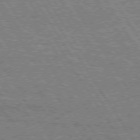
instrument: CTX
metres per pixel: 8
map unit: Hpe
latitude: 75.1025
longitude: -155.0836
